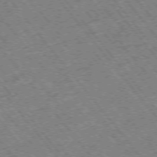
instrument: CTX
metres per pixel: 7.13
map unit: Hpe
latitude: -75.5588
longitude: -20.3468
